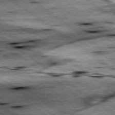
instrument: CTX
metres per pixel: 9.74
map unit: lApd
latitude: 79.4616
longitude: -48.3656
